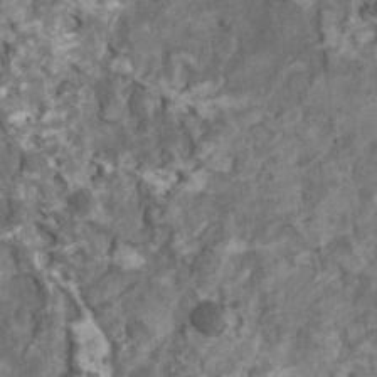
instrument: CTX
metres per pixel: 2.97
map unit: HNhu
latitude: 1.5371
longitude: 0.1039
